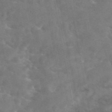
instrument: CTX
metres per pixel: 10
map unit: eAb
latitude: 44.9891
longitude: 123.6155
